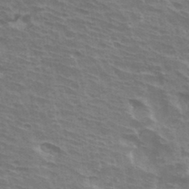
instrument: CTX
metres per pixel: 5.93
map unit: Hto
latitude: 33.9528
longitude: -40.7813
